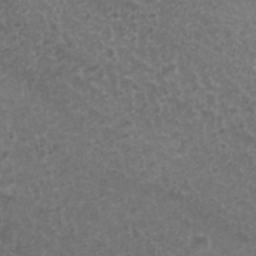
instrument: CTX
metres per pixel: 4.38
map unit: Nhu
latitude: 28.8947
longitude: -55.1592
